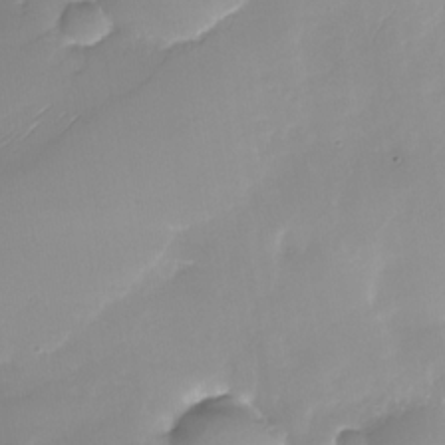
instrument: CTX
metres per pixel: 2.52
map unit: Nhu
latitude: -28.9164
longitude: -63.9150
